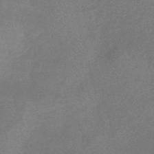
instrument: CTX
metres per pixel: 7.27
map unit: eHb
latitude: -48.7086
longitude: 86.8786
